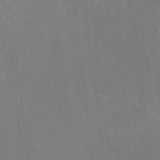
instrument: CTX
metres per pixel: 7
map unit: HNhu
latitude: -0.5763
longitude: -2.7246
